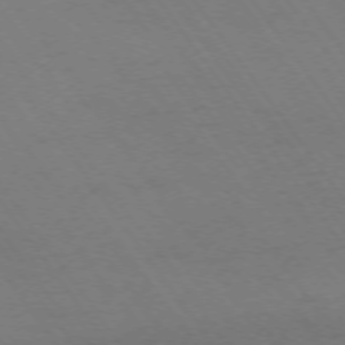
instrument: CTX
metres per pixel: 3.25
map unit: Ap
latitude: -74.5952
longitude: -70.2522
